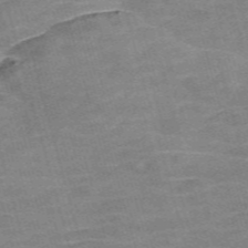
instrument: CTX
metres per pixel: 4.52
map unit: Nve
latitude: -58.8785
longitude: 65.2187
